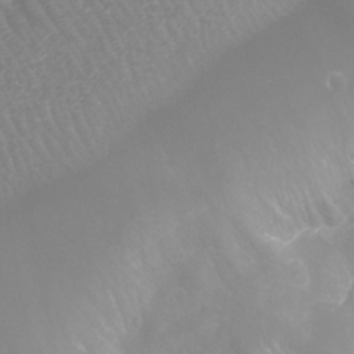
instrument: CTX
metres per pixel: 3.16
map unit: Aa
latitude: -8.0850
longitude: -71.3670
